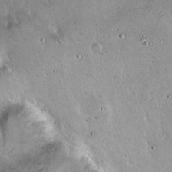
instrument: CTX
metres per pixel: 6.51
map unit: Hto
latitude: 16.3845
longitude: -59.6694
